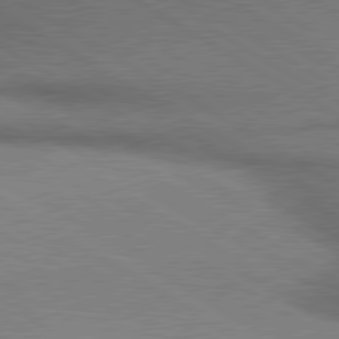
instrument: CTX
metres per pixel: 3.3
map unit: lApd
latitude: 80.3656
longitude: 164.3307
